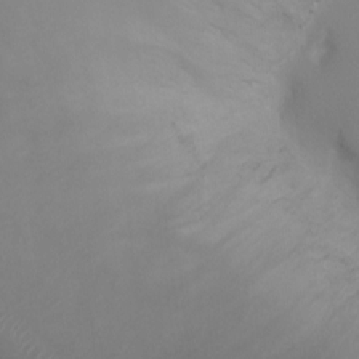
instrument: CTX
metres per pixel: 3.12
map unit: Ht
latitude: 1.2915
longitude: -20.4790
